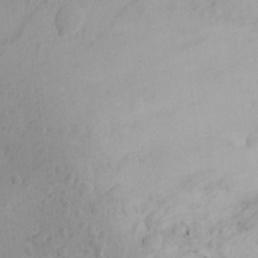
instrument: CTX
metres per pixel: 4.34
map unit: Aa
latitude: 22.8947
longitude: -145.7827
